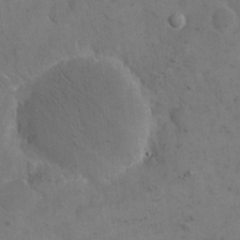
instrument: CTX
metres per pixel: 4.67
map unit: eHh
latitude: 19.3670
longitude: -63.8962
